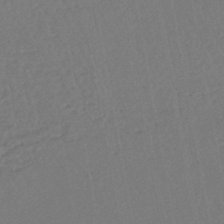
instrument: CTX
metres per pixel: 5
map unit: eHb
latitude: -44.9542
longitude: 80.2173
